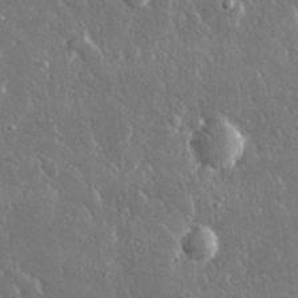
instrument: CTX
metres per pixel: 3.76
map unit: lHvf
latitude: 30.8758
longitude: -92.3845
